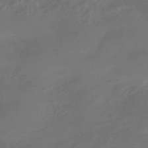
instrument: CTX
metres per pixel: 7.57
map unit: HNhu
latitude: -43.8800
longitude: 91.3699
